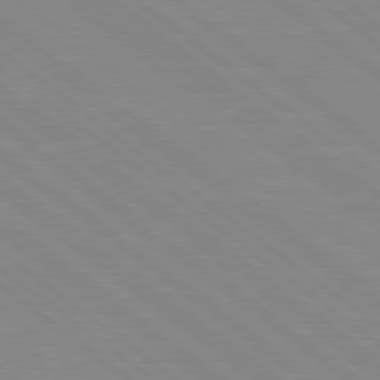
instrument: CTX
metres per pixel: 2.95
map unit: Hpe
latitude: 78.7058
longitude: -124.4790
